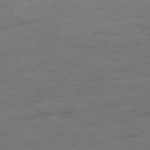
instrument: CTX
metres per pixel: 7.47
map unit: Ap
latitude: -77.3699
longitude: -64.1578
